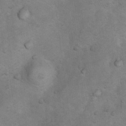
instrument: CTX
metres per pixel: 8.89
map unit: Nhu
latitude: 10.4223
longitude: -24.1011
